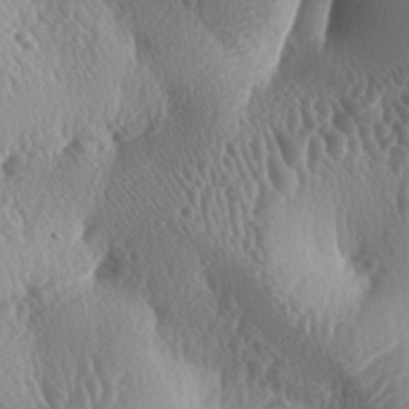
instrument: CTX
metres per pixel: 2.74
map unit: lAa
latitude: -6.6707
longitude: -128.8380
